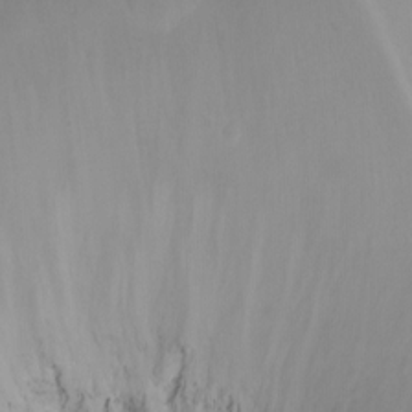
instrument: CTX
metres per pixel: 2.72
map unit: Ht
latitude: -7.2943
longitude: -20.4979
